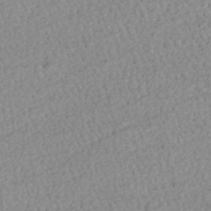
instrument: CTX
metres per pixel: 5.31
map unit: HNhu
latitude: -47.0297
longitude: 102.7841
